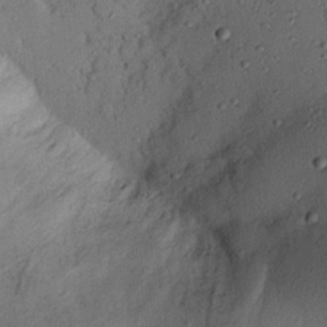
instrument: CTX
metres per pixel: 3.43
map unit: eHh
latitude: 26.0822
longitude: -75.8394
